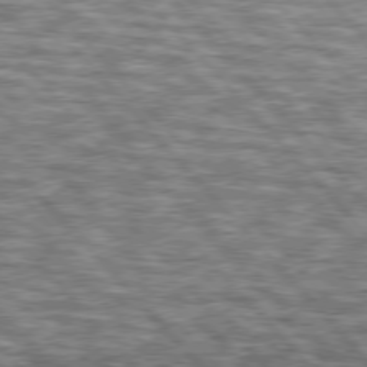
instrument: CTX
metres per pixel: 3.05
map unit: lApd
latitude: 76.3467
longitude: -82.8569
